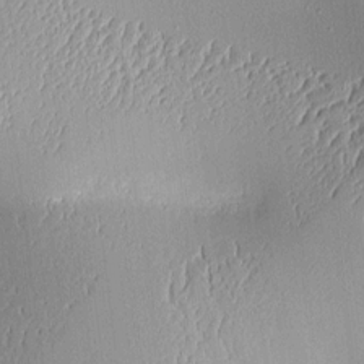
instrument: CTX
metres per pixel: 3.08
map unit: Aa
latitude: 10.0255
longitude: -128.8002
